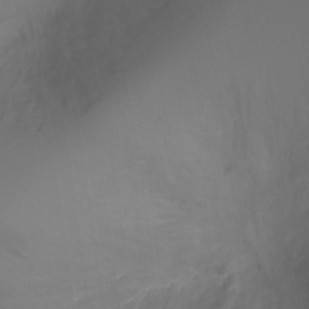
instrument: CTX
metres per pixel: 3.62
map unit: Ht
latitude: 0.5357
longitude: -21.5938
